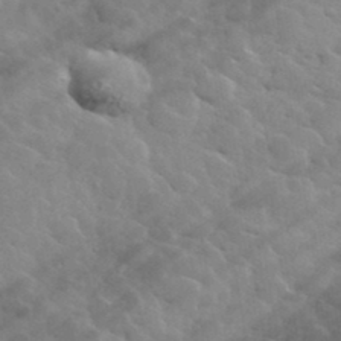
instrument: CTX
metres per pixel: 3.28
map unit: lHvf
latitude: 37.1026
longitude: -90.3845
